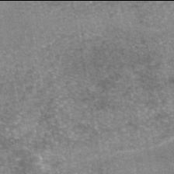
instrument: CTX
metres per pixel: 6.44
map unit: eAb
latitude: 45.9906
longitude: 103.7856
